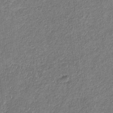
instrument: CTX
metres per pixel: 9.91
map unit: eHb
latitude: -30.5951
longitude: 66.1984
